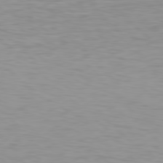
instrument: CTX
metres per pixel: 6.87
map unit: Hpe
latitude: 78.4034
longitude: -144.6301
